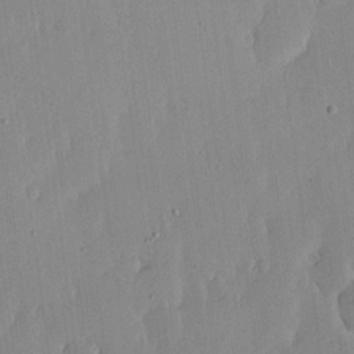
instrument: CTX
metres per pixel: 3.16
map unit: lHvf
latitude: 17.2537
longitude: -115.1970
